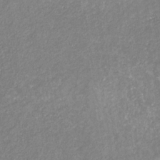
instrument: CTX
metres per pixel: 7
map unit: eHb
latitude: -31.8800
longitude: 70.3306
